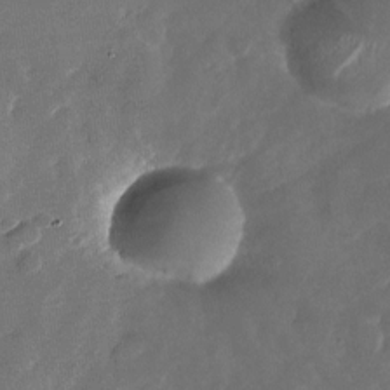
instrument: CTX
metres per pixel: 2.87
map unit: Nhu
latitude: -27.8044
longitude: -72.9703
